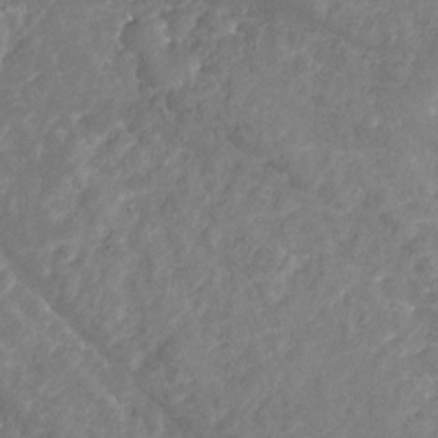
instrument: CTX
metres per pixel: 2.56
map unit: Nhu
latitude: -19.4643
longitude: -57.5182
